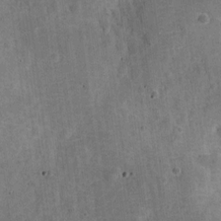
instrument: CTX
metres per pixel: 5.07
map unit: Nve
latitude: -25.7289
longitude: 105.5399
